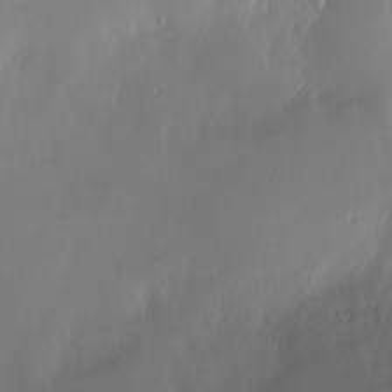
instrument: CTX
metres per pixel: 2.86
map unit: Nve
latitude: -9.4832
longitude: 173.2943
